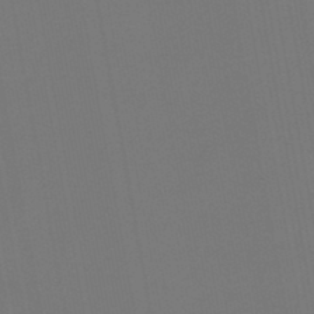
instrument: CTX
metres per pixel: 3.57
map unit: lHb
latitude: -47.1998
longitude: 71.4455
